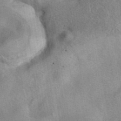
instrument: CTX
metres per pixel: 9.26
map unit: eAb
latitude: 41.5371
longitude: 102.8030
